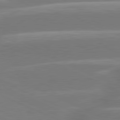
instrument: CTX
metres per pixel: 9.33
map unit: lApd
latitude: 81.0458
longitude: -131.7072
